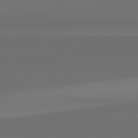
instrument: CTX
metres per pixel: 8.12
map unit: lApd
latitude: 82.5545
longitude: 161.6533
